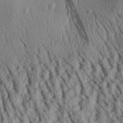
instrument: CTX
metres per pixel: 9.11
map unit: Aa
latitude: 30.1200
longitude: -138.1578
